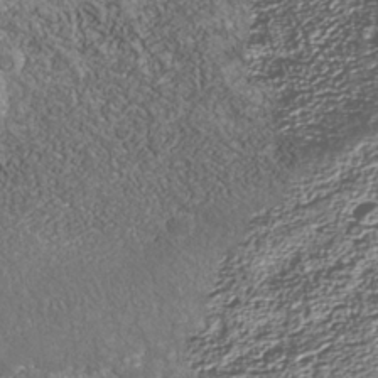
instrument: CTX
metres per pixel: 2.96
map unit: Nhu
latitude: -39.5588
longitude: -83.8205
